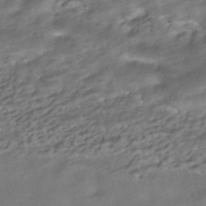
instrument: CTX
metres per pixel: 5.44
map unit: ANa
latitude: -41.0864
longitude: 102.9920
